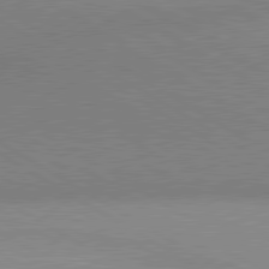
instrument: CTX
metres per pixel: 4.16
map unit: lApd
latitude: 80.4601
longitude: 126.3495
